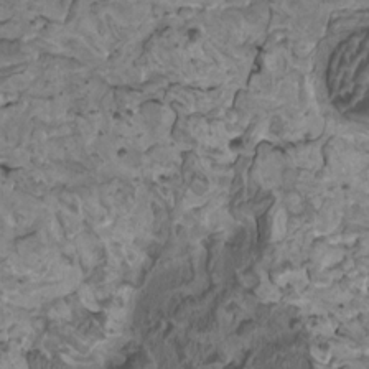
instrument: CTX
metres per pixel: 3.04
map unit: HNhu
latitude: 4.6490
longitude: 3.2375
